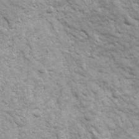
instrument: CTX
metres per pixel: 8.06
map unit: Ave
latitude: 16.7057
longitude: -132.0255
